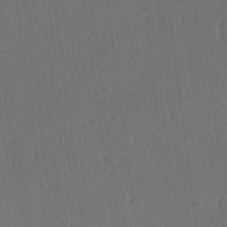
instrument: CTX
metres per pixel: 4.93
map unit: Ave
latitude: 19.1025
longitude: -137.2348
